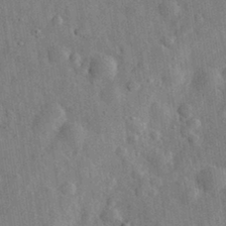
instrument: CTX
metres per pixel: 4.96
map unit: eHh
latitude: 31.4805
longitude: -74.2145
